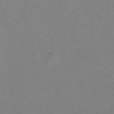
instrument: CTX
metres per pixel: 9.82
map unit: lHb
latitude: -31.3320
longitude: 64.7841
